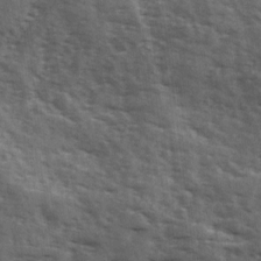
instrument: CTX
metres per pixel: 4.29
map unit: Ave
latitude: 11.9150
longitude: -102.8569
